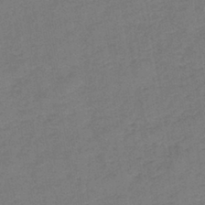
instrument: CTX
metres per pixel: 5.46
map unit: eHb
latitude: -41.7289
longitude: 79.5588
